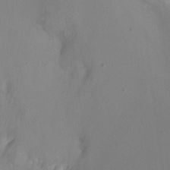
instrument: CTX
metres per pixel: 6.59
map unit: Ht
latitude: -13.1620
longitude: -44.3845
